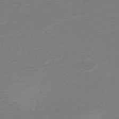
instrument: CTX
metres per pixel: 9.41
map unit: HNb
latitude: -49.2754
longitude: -42.7813
